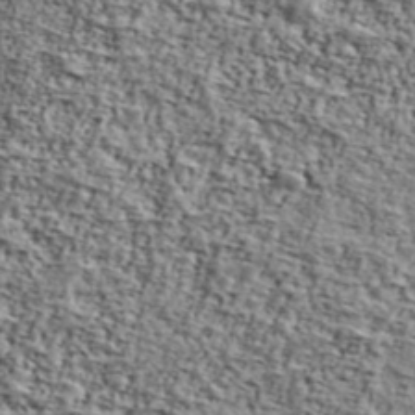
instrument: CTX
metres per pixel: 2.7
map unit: Ave
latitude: 42.2145
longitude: -110.3090
